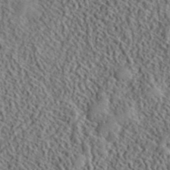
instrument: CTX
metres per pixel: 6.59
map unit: lHvf
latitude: 40.8002
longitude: -88.8380
